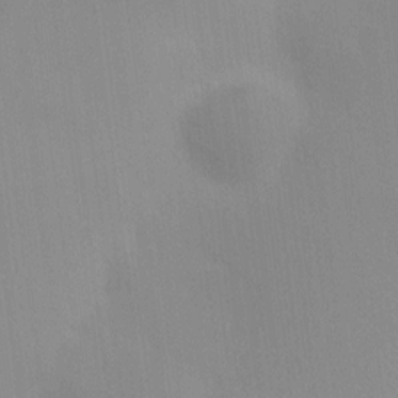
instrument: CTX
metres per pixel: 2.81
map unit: HNhu
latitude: 5.9528
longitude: 8.2928
